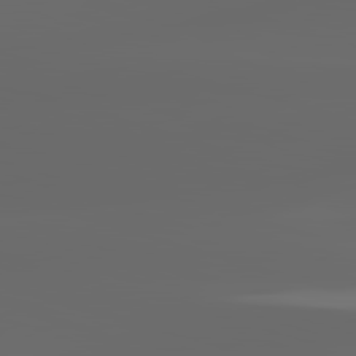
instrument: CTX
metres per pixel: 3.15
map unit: lApd
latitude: 83.0080
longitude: -137.4994
